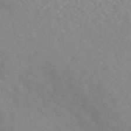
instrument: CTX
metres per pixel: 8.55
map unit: eAb
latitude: 49.3104
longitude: 118.6896
